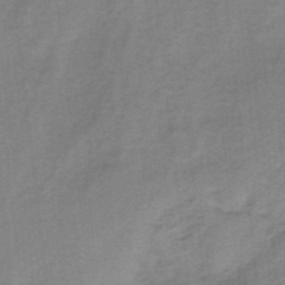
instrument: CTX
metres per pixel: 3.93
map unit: HNb
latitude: -34.2739
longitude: 60.1417
